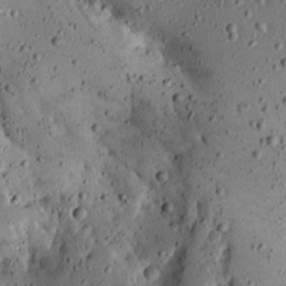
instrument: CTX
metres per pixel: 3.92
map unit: Aa
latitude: 13.5371
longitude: -139.4615
